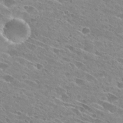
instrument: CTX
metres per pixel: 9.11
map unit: Hto
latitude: 28.2522
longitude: -44.1766
